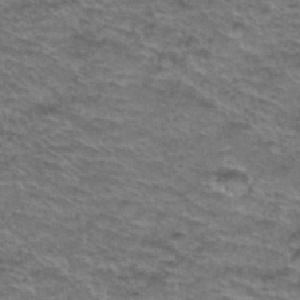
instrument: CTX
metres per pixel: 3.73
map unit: Hto
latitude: 38.1389
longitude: -43.7828
